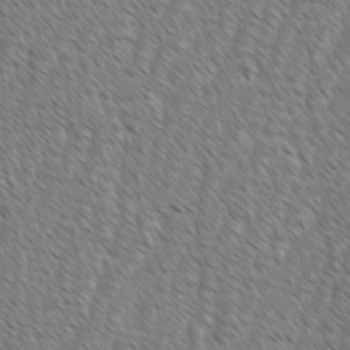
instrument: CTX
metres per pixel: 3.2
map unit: Ave
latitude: -1.6911
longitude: -113.3482
